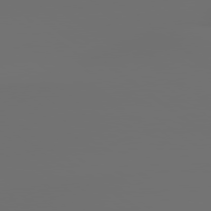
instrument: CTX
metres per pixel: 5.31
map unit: lApd
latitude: 79.3860
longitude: 177.0298
